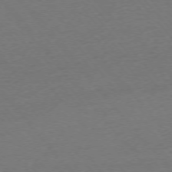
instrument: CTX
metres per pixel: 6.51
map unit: Ap
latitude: -75.8045
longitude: -94.5735
